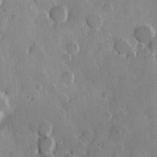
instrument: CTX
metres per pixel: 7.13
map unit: Hve
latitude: 23.7072
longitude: 146.7463
